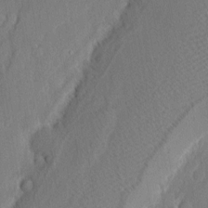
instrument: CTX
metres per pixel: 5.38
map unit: eHh
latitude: 3.2915
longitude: -77.7071
